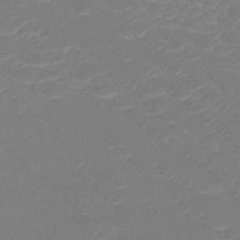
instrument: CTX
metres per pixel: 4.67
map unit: HNb
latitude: -49.3321
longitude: -52.7435
